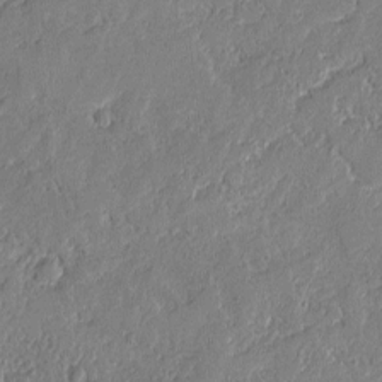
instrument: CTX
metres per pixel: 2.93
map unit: lAvf
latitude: -0.4251
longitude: -106.6113
